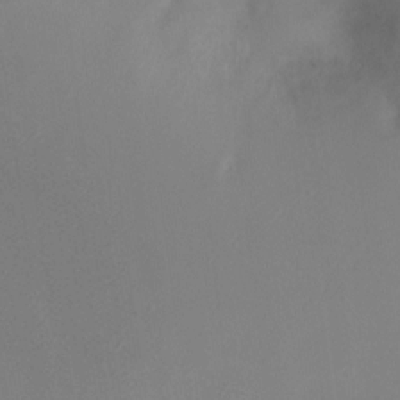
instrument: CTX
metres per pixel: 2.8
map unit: Ht
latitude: -1.1432
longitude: -32.7813
